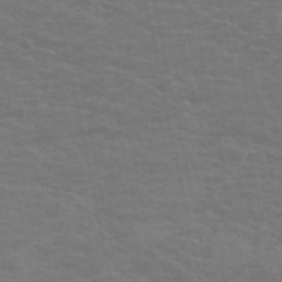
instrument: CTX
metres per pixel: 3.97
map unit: eHh
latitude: -51.6911
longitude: -23.9906
